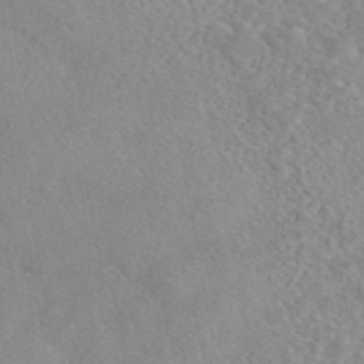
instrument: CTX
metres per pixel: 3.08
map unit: eAb
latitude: 44.7057
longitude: 115.4643
